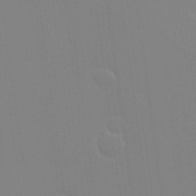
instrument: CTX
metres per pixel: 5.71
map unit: Hve
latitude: 17.4426
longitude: 151.0675
